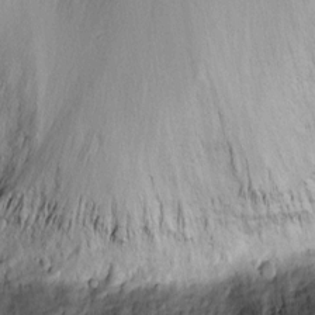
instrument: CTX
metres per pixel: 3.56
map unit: Htu
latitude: 2.1766
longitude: 148.1795
